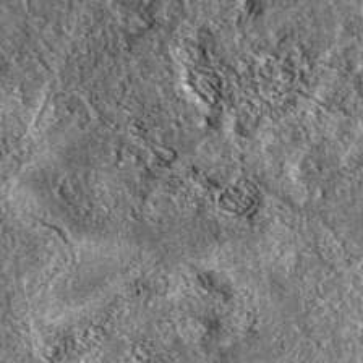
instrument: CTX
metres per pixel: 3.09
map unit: eAb
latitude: 37.8016
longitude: 111.9745
